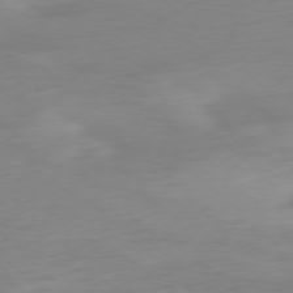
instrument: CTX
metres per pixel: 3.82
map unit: Ap
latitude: -77.5777
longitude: -67.8016
